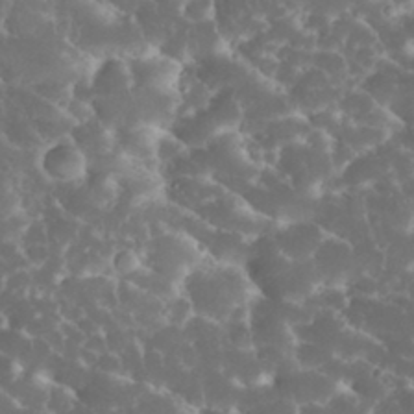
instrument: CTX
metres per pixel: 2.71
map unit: eHh
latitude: 34.4601
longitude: -63.0081
